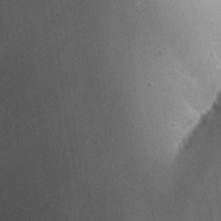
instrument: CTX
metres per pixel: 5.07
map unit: Aa
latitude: 29.8394
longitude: -131.6694
